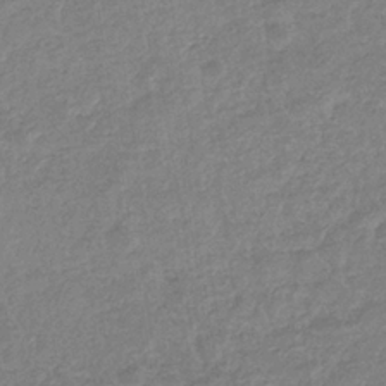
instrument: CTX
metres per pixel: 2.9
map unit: eHb
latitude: -35.4643
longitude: 77.3132
